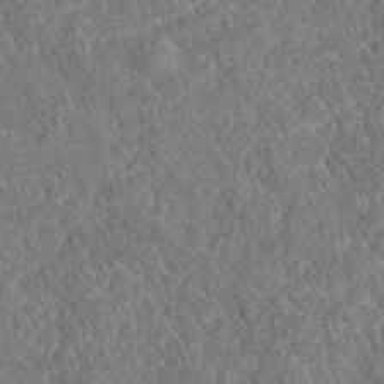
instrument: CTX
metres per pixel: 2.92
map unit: eAb
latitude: 37.7639
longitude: 112.1417
